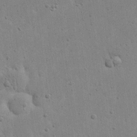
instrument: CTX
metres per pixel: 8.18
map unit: eHh
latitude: 21.4994
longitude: -68.5357
